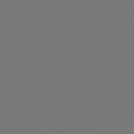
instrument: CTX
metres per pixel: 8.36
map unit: Hpe
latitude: 76.1955
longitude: -133.4615
